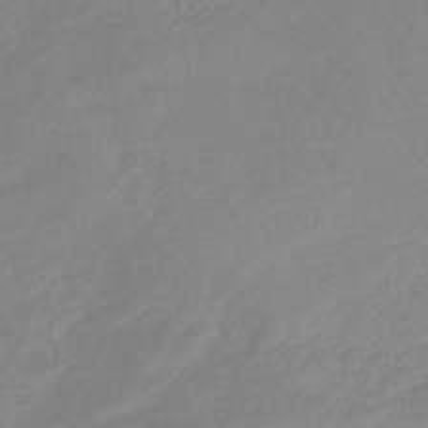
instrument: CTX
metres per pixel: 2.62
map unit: lHb
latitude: -44.7274
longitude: 79.4265
